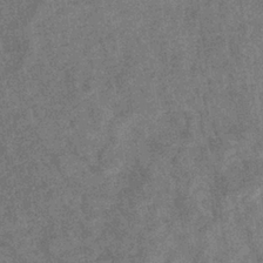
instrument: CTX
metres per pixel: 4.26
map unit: eHb
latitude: -35.5777
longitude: 78.3684
